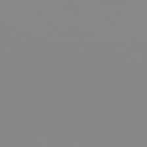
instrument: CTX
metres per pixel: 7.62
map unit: Hpe
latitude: 74.9892
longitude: -128.5168
